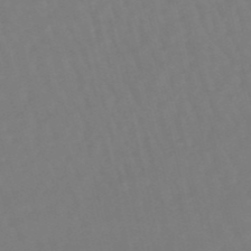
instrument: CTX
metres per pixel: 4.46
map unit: eHb
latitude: -49.7100
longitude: 76.5007
